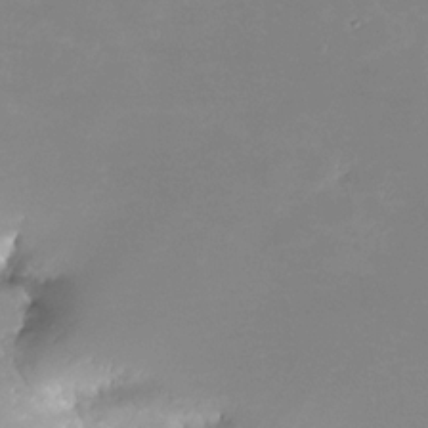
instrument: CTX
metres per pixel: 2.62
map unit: Nhe
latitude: -32.3118
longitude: -117.7450
